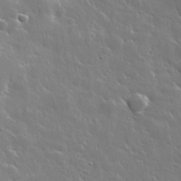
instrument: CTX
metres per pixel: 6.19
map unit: lHvf
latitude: 36.2712
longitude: -91.3482
